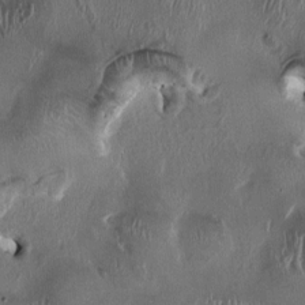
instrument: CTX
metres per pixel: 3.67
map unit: HNhu
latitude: 1.2537
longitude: -4.3089
